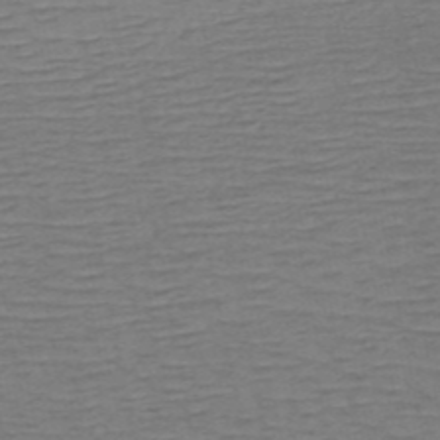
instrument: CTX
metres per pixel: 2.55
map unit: HNb
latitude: -53.7666
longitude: -44.0444
